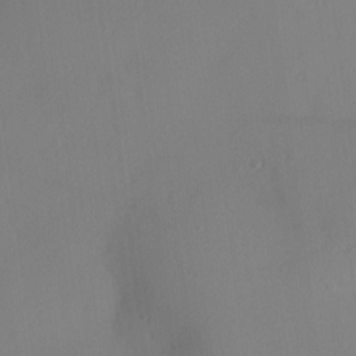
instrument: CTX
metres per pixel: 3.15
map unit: Hve
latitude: 13.6316
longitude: -90.8947
